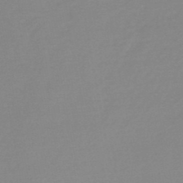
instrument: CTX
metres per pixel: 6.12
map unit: lHb
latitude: -48.0283
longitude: 65.1242
